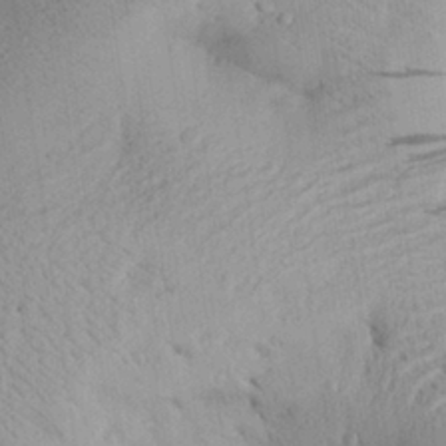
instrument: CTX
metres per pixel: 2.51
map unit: Aa
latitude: 28.1578
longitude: -131.2348
